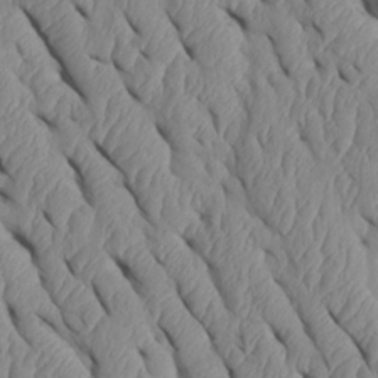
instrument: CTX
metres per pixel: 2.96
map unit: Htu
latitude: 1.9150
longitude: 148.3496
